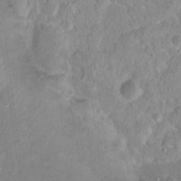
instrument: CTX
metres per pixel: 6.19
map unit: Nhu
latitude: 16.7057
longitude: -30.9325
